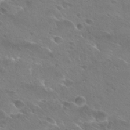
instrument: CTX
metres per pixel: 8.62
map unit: Hto
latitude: 27.8206
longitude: -40.3467
